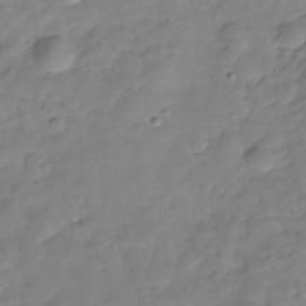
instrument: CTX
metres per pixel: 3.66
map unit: Hve
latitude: -30.1039
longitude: 94.0472
